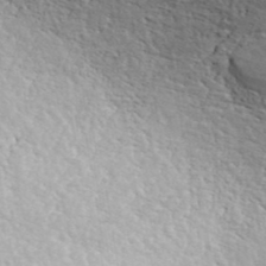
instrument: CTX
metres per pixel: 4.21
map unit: ANa
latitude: 41.7260
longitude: 55.7478
